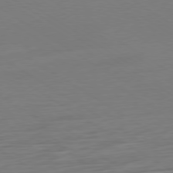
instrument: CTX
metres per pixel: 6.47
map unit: Ap
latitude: -79.9556
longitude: -54.5923
